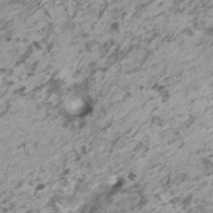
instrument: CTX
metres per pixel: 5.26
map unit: HNhu
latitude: 1.4804
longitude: -0.4034
